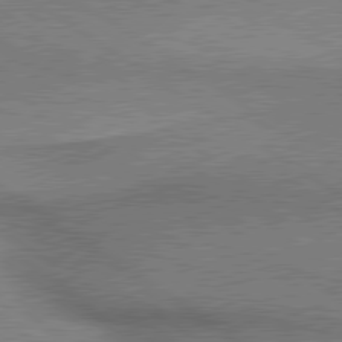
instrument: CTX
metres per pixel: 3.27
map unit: lApd
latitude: 80.1389
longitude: 165.5966
